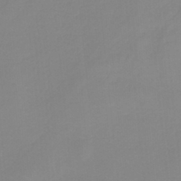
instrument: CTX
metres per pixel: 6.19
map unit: HNb
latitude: -34.5196
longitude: 57.8233
